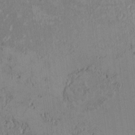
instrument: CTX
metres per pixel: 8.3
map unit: Htu
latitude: 2.7813
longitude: 148.7841
